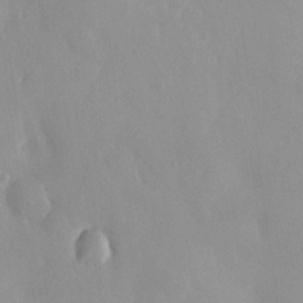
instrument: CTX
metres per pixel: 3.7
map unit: HNhu
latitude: 5.7639
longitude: -1.2726
